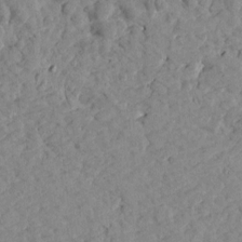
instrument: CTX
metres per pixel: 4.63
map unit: Htu
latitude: 1.7638
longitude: 179.4076
